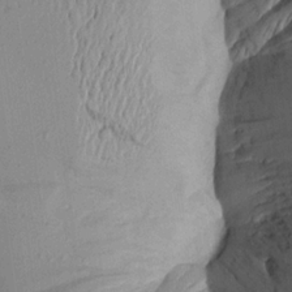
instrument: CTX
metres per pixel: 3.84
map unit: Aa
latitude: 19.9717
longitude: -146.8569
